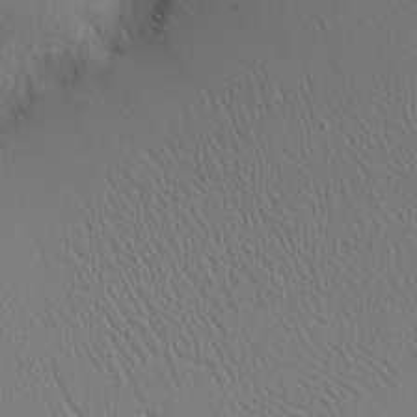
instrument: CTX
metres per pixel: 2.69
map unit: Nhu
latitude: 0.7246
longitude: -78.2712
